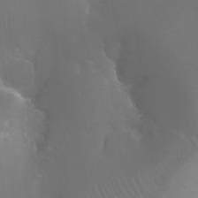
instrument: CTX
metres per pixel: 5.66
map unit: Ht
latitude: -11.4454
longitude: -44.6490
